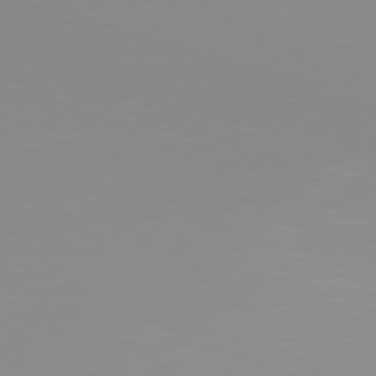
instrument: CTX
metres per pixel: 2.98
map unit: Hpe
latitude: 78.4034
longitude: -142.0822
